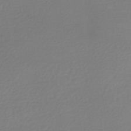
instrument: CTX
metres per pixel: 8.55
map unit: HNhu
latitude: -42.9352
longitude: 96.5574
